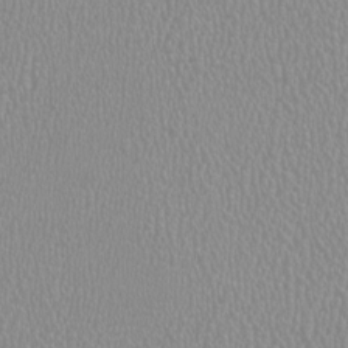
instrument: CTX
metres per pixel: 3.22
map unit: HNhu
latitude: -0.4440
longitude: -0.8002
